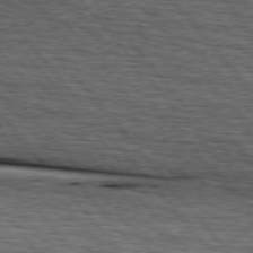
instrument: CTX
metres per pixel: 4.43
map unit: lApd
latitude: 75.8772
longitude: -86.4979
